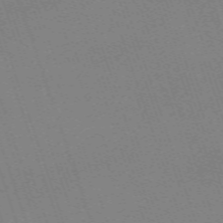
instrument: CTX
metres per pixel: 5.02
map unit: eHh
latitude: -64.4251
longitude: 51.4643
